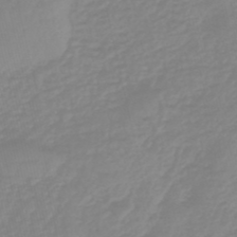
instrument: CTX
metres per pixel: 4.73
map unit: eHb
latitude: -45.3132
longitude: 82.5951
